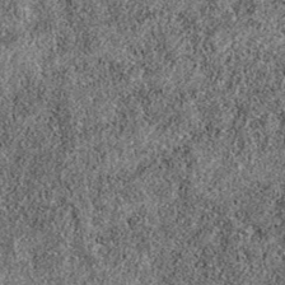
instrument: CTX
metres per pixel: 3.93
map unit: eAb
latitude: 36.2333
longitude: 106.8219
